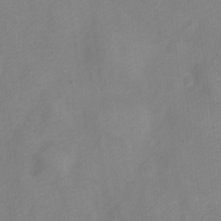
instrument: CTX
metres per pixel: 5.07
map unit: Nve
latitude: -21.9367
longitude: 106.8030
